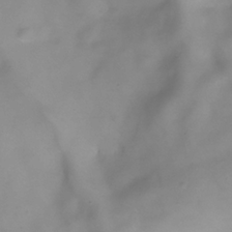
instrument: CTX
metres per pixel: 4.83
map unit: Hve
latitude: -31.5210
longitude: 94.3306
